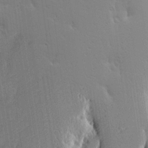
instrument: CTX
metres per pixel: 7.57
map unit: Aa
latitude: 17.9339
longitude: -142.6113
